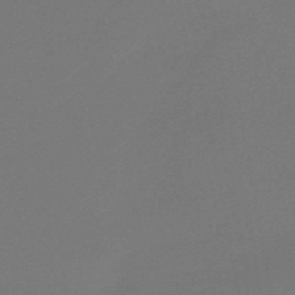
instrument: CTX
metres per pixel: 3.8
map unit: eHb
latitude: -47.3698
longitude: 88.7841
